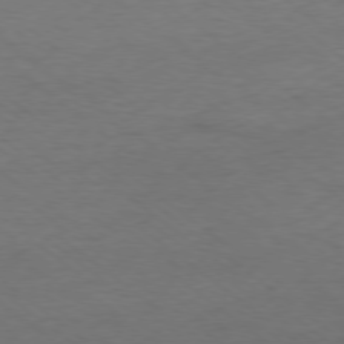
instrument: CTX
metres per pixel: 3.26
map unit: Ap
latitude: -78.3873
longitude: -92.1389
